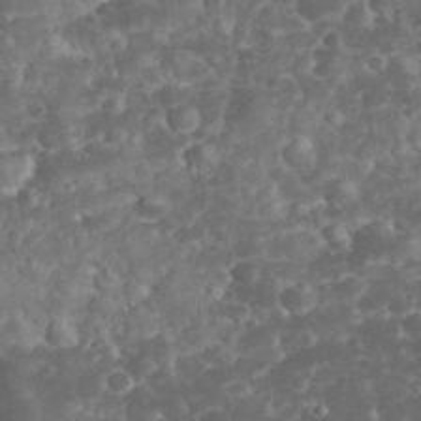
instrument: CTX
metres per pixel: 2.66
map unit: eHh
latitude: 33.0836
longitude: -63.8584
